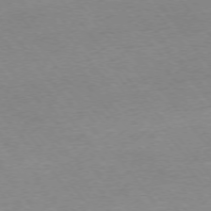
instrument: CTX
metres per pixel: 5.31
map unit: Ap
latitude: -75.8045
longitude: -95.0648
